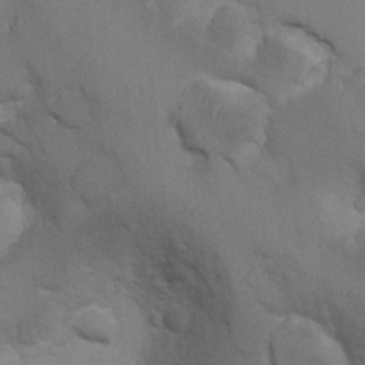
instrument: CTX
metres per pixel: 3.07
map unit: Nhu
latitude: 6.8380
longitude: -24.1766
